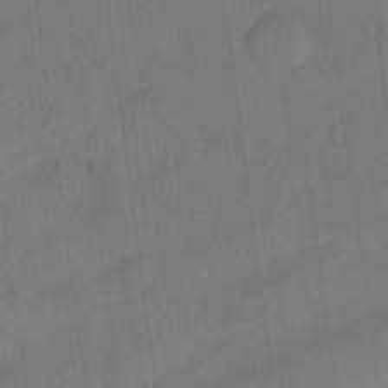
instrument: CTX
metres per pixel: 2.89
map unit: lAa
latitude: 21.8961
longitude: -138.0255
